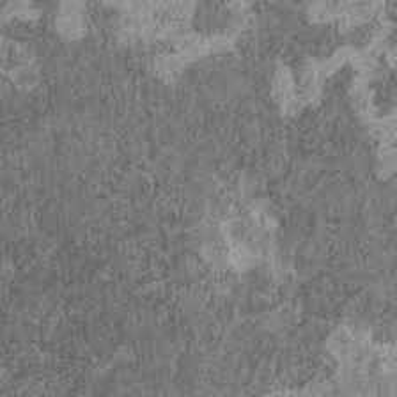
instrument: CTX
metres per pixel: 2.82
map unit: HNhu
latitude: 0.9513
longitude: 5.1620
